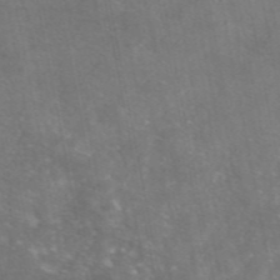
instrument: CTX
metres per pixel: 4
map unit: eAb
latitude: 46.9514
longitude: 120.0094
